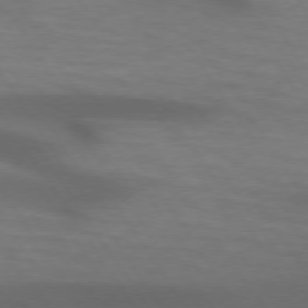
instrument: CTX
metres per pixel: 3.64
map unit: lApd
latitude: 74.0255
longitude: -52.3656
